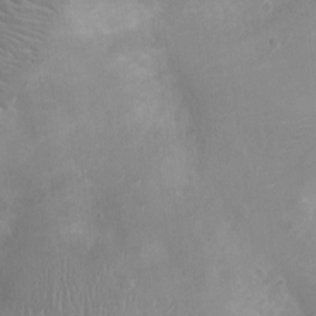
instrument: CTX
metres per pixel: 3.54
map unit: Ht
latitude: -4.1039
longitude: -15.9339
